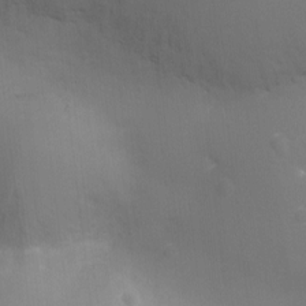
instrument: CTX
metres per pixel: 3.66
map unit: Ht
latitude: -9.0297
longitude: -24.4601
